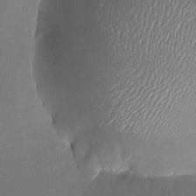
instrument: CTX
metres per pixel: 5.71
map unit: HNhu
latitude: 6.7624
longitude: 9.1809
